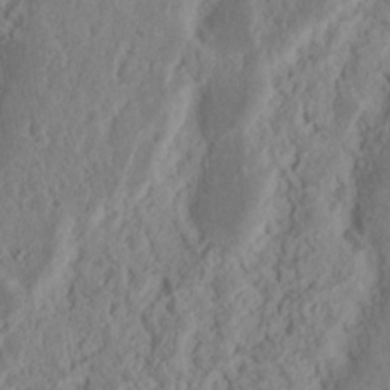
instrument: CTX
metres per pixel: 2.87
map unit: Nhu
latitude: 15.5372
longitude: -73.9906
